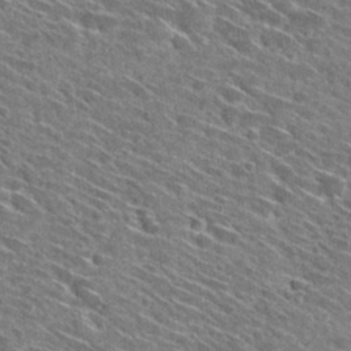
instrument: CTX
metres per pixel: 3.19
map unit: Hto
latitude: 29.6505
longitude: -45.1781
